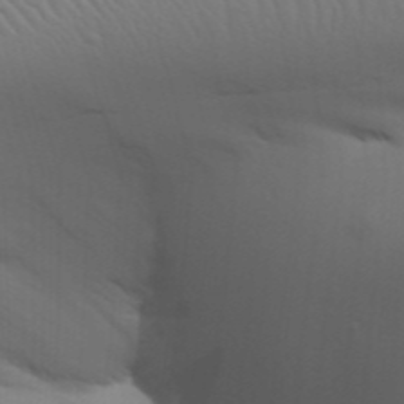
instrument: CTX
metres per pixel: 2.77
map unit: Aa
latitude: 31.5183
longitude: -141.1025
